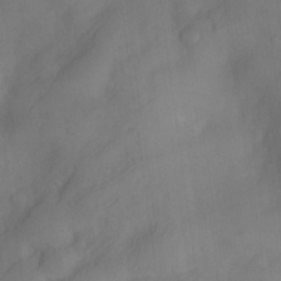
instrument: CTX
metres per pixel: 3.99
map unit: Nve
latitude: -26.6518
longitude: -148.5168
